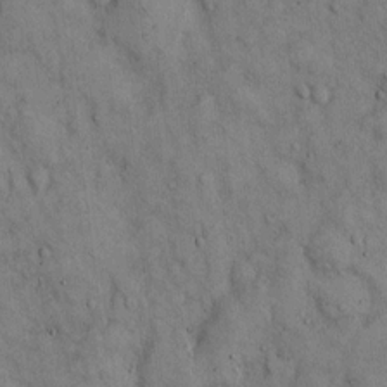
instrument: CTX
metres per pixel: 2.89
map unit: Hto
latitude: 13.3860
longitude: -60.1389
